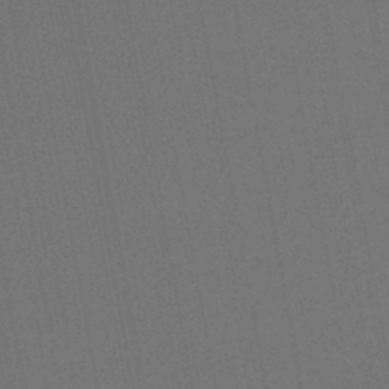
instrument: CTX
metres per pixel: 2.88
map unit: lHb
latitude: -46.3117
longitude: 63.5399
